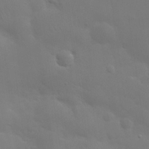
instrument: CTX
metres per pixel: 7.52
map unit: eHh
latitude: 25.7827
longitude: -66.0255
